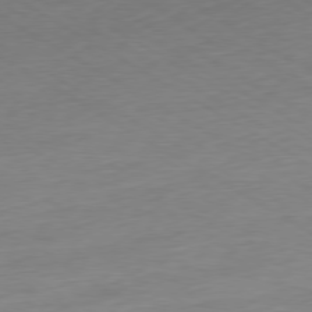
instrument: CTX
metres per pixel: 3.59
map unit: Ap
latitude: -79.0297
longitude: -58.1200
